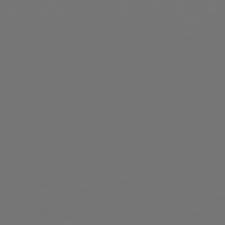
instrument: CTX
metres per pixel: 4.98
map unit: Hpe
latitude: 76.9891
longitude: -135.1403
